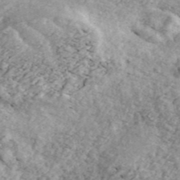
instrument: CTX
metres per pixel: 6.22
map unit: ANa
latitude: 44.5168
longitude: 46.7274
